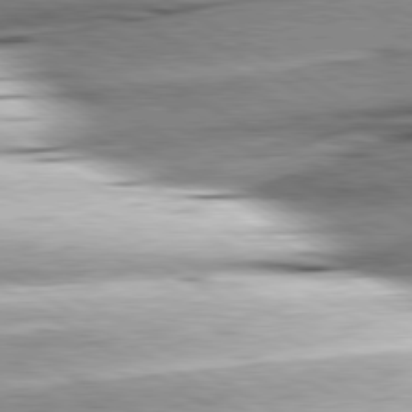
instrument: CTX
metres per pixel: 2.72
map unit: lApd
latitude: 80.1200
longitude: -156.6679
